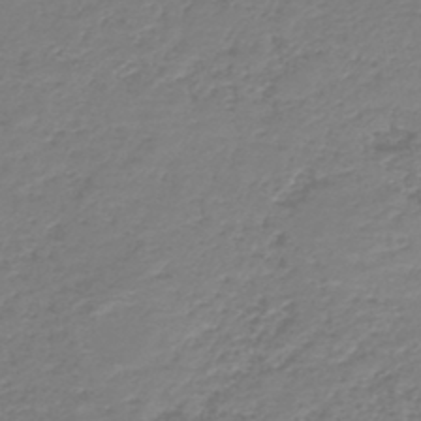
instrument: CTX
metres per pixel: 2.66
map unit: HNb
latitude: -42.1983
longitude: 49.8801
